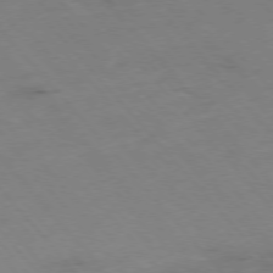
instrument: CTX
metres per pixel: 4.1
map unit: Hpe
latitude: -76.6518
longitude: -18.0633
